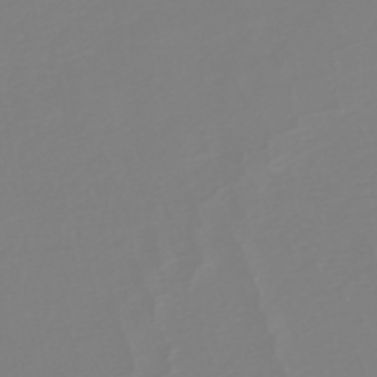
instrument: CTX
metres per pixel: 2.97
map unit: HNb
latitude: -45.4265
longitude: 54.6141
